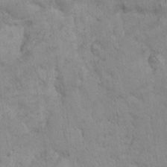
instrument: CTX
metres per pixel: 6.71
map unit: Hto
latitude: 12.9892
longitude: -56.1199
